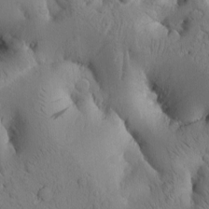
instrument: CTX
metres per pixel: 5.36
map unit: Htu
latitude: -3.5588
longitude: 170.8975
